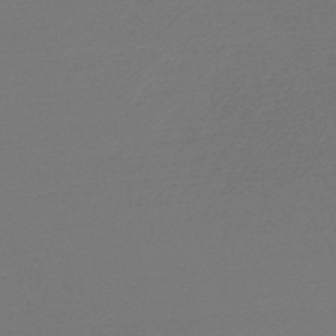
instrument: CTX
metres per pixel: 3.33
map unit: HNb
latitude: -50.0472
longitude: -43.6694
